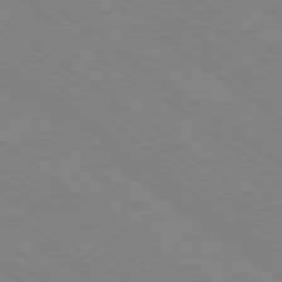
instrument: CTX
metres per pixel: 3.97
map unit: Hpe
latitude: 78.9892
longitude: -124.7057
